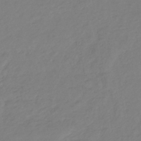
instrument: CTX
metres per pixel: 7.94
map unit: lHb
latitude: -36.7463
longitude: 70.0094
